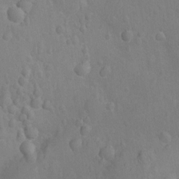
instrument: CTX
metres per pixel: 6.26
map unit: Nhu
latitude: -14.4440
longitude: -25.4048
